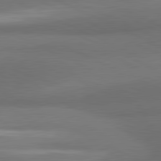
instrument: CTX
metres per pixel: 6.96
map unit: lApd
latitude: 81.2726
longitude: 138.8219
